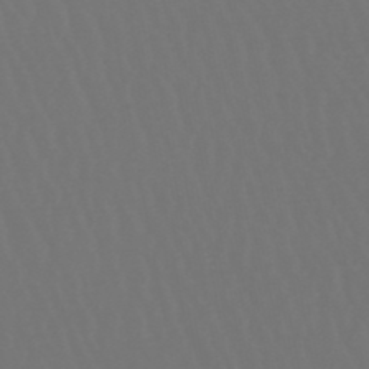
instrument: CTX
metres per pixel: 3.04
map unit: lHb
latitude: -47.2754
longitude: 75.7856
